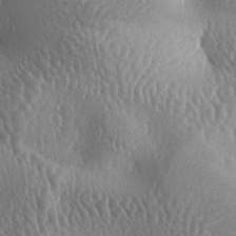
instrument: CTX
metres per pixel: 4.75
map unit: lAa
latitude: -6.9541
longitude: -128.6868
